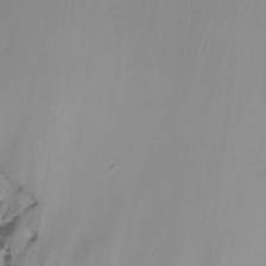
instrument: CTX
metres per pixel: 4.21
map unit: Nhu
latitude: -14.6708
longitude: -53.1025
